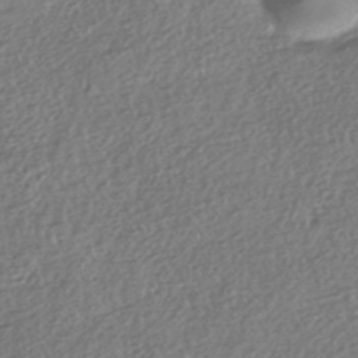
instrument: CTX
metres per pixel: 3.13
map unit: HNhu
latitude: -43.9556
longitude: 96.5196
